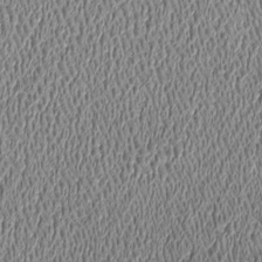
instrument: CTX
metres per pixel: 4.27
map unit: Htu
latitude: -6.6896
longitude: 157.1242
